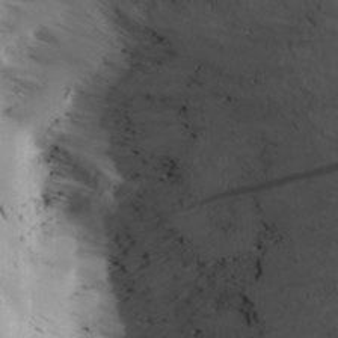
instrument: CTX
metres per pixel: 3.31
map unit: Ave
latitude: 8.8380
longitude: -105.5749
